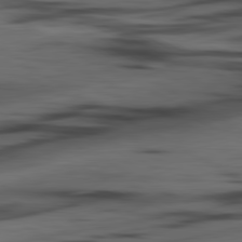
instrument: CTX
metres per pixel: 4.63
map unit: lApd
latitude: 80.6301
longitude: -84.1578
